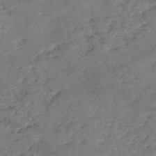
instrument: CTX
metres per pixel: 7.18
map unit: eHh
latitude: -55.2187
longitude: -90.9703
